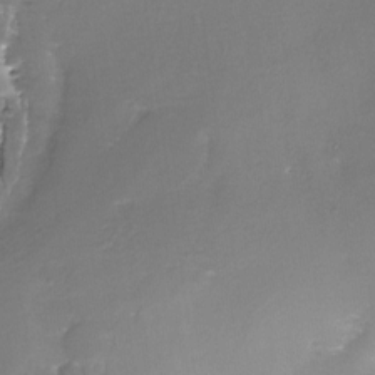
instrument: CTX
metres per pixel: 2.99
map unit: Nhe
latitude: -27.3887
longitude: -109.8394
